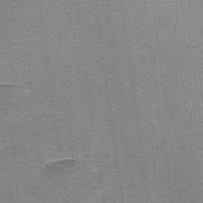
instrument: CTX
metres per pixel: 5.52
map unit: Nve
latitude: -57.3321
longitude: 58.5384
